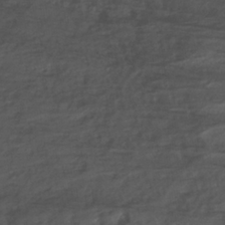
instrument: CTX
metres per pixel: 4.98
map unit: ANa
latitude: -38.2740
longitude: 94.5573
